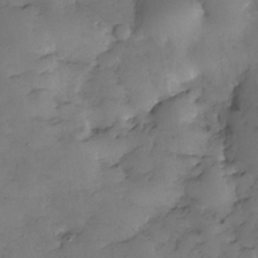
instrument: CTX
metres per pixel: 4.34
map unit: Nhe
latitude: -34.8408
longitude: -144.1767
